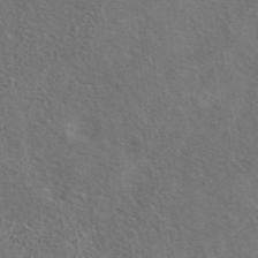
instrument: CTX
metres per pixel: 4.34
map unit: eAb
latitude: 43.2915
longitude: 110.4251
